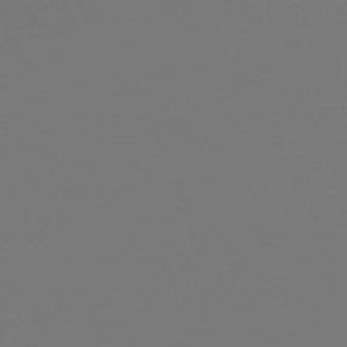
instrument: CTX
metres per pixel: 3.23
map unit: lHb
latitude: -47.8800
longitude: 69.4076
